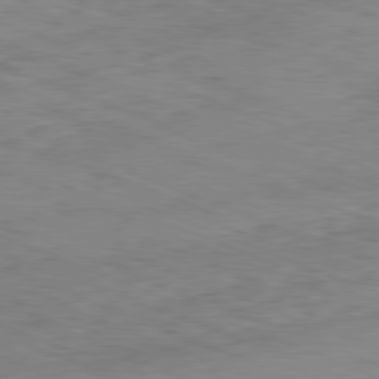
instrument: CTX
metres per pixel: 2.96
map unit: Ap
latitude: -81.8234
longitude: -69.8206
